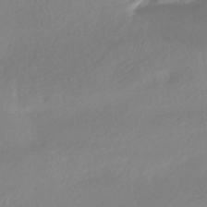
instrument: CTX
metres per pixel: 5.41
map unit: HNhu
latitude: -41.0486
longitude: 93.3699
